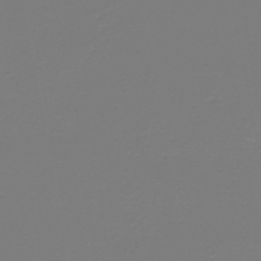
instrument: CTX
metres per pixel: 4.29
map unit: HNb
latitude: -46.2361
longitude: 53.6155
